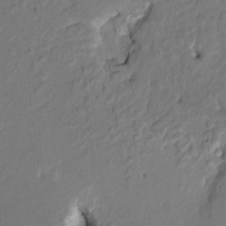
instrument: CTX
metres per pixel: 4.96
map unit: HNhu
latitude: 6.9892
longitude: -3.7449
